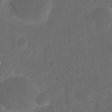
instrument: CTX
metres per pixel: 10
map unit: eHh
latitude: 19.7827
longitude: -65.2537
